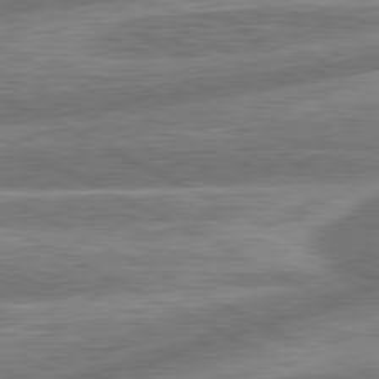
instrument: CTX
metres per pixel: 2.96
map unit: lApd
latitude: 81.0458
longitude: -166.9135
